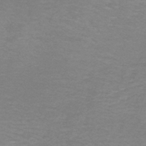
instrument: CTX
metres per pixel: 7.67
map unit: HNb
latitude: -35.9745
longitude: 53.4076
